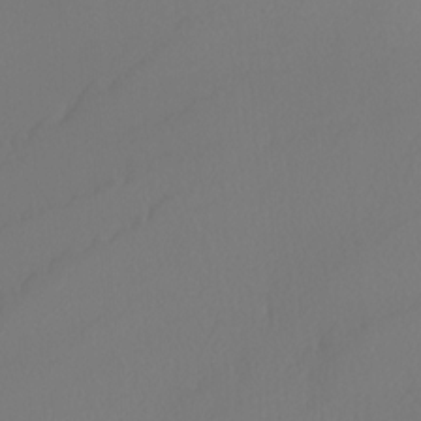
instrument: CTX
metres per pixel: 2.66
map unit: Nhu
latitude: -5.5021
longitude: -95.1026
